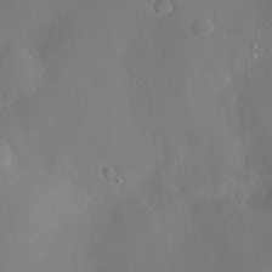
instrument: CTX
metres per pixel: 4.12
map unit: Hve
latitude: -9.3510
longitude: 175.9556
